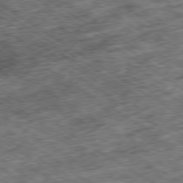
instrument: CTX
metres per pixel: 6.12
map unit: Ap
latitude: -79.5966
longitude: -49.3482
